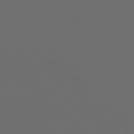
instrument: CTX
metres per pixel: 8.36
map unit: Hpe
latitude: 77.3292
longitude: -168.0633
